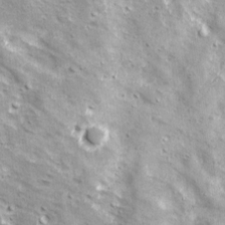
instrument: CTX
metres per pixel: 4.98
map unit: Ave
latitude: 17.4049
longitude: -133.6694
